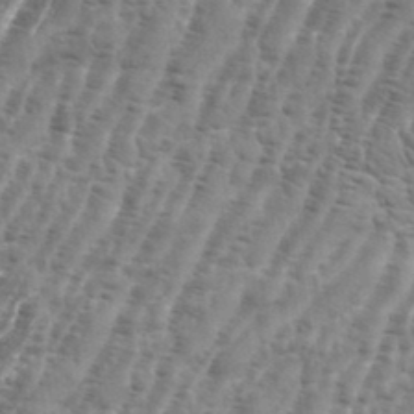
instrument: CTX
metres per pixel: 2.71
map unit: eHh
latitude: 36.4601
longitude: -136.5735
